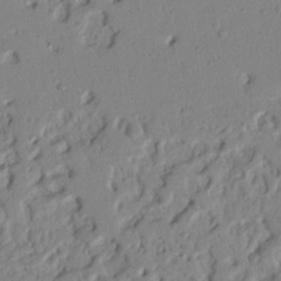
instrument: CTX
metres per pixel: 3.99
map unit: Nhu
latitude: 20.5546
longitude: -77.1970
